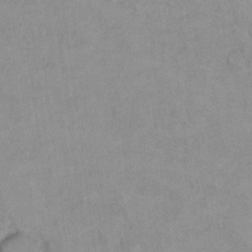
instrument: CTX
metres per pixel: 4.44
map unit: Hto
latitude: 7.9906
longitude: -35.4993
